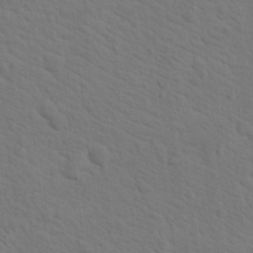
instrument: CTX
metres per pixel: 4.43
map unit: Nhu
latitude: 18.6112
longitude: -33.7450
